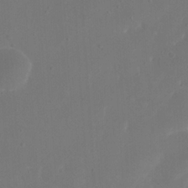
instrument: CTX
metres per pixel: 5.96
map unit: eHh
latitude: 23.4426
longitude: -66.5167
